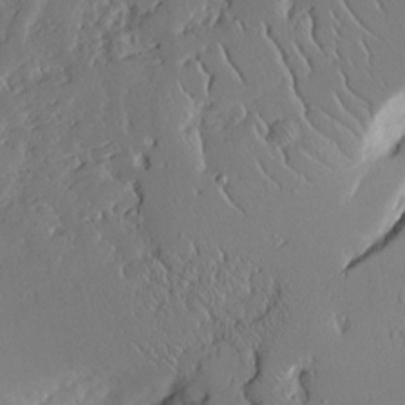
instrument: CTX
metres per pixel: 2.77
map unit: Aa
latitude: 12.4412
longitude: -126.6869
